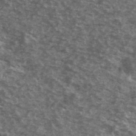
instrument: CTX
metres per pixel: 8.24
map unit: Ave
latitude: 40.5356
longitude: -108.9324
